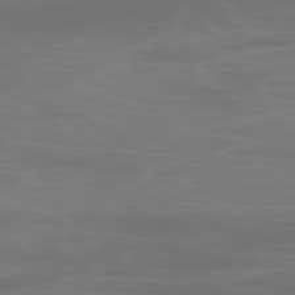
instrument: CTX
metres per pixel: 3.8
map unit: Ap
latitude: -78.9163
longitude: -70.5357
